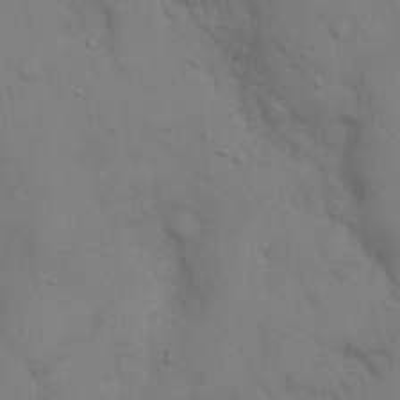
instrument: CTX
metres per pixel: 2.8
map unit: eHh
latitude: 17.5560
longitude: -63.0648
